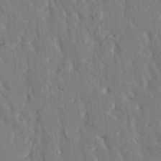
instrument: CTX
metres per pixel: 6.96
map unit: HNhu
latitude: 4.9136
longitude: 10.5952
